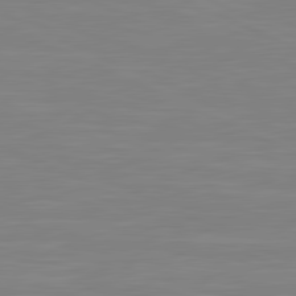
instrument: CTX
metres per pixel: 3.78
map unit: lApd
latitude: 81.3859
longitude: -168.0822
